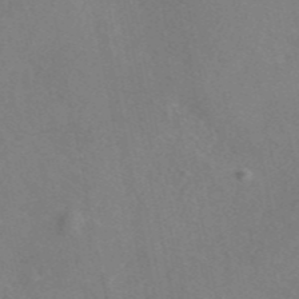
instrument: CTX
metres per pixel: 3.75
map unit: eAb
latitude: 46.1200
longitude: 110.5195
